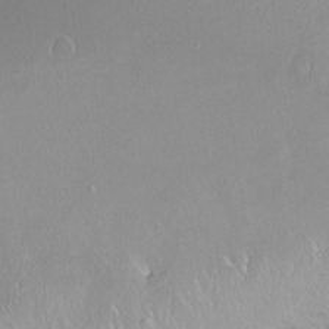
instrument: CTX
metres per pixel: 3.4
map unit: Ht
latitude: -14.9920
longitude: -43.6883
